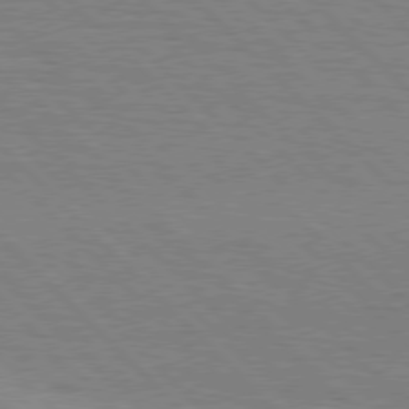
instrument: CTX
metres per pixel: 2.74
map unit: Hpe
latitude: 76.9136
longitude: -127.2915
